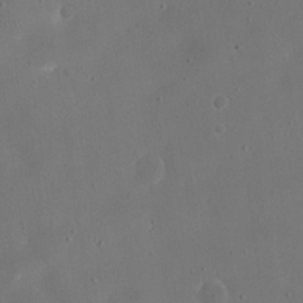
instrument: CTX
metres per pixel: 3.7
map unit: eHh
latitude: 19.2537
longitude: -68.6302
